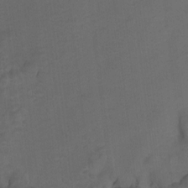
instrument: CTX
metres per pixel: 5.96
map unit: Hto
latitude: 5.0080
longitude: -32.5546
